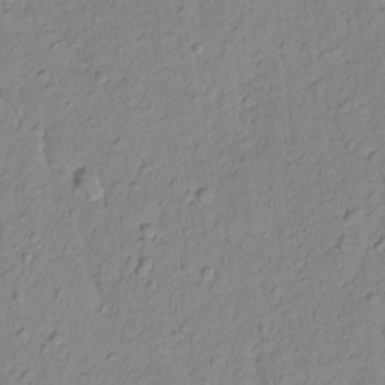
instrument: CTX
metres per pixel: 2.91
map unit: Nhu
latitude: -4.7652
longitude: -149.3104
